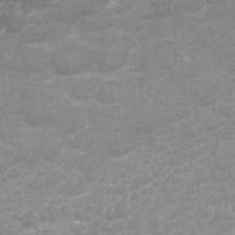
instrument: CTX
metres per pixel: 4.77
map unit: Nhu
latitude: 26.1389
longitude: -53.1403
